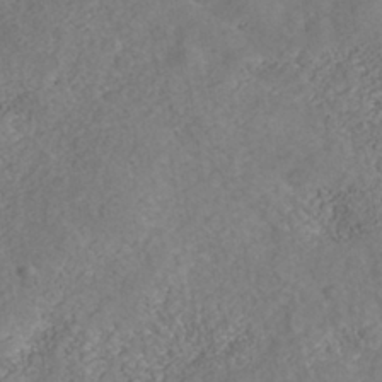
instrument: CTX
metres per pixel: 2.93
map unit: Nhe
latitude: -40.5763
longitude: -100.2523
